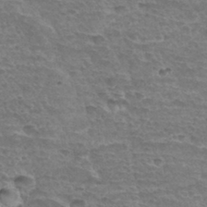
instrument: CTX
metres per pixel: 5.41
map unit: Hto
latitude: 34.1766
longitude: -44.8569
